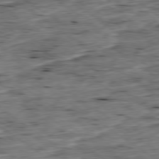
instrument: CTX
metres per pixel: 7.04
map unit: Ap
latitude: -79.2565
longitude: -89.8584
